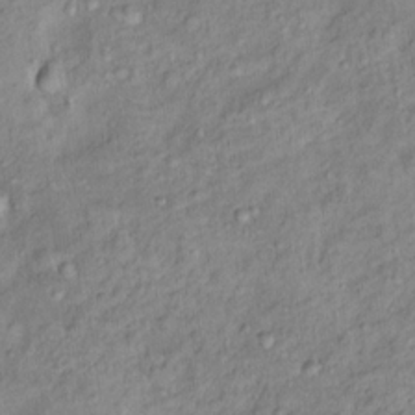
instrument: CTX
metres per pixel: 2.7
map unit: Ht
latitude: 13.9150
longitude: -40.9891
